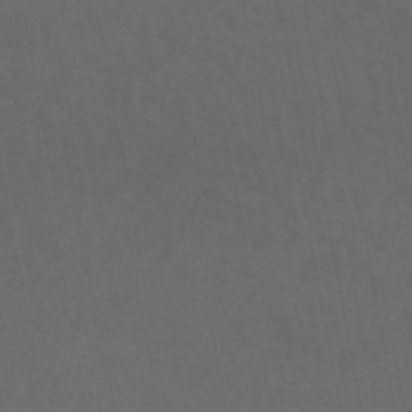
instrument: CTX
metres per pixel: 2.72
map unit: HNhu
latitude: -46.2550
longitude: 93.5399
